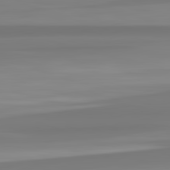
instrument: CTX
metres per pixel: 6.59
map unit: lApd
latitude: 82.8569
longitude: 172.5196
